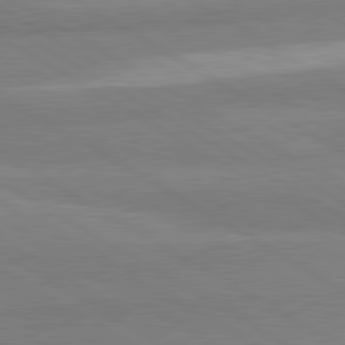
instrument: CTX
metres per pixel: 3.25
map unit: lApd
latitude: 80.8569
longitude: -178.2712
